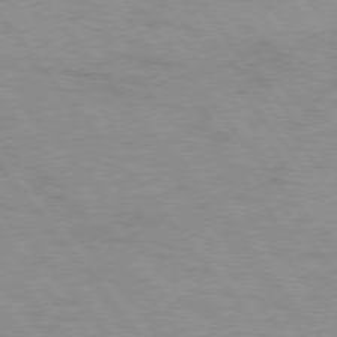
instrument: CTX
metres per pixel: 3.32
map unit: Hpe
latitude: 75.2726
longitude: -143.8961
